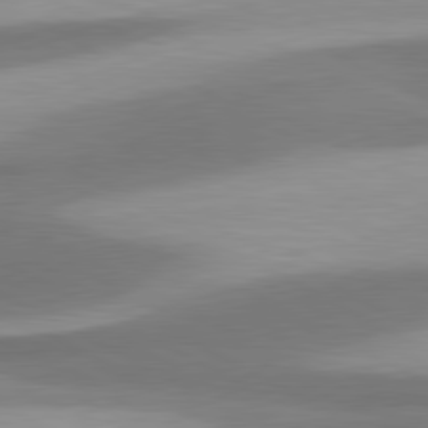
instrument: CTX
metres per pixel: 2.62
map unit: lApd
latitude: 80.5546
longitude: 176.2362
